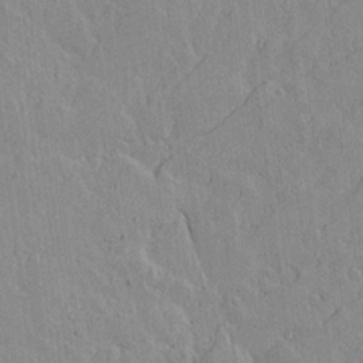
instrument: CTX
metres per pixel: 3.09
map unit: lAvf
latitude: 15.4994
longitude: -125.4615
